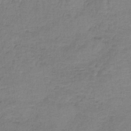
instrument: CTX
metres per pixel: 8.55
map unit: HNb
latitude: -34.7841
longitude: 58.8407
